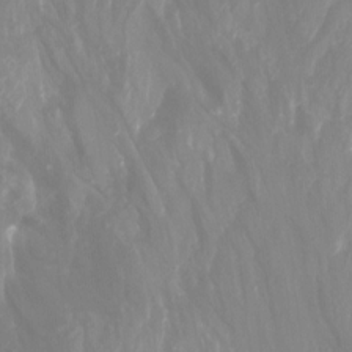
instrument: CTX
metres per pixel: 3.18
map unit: Nhu
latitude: -13.7478
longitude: -64.1389
